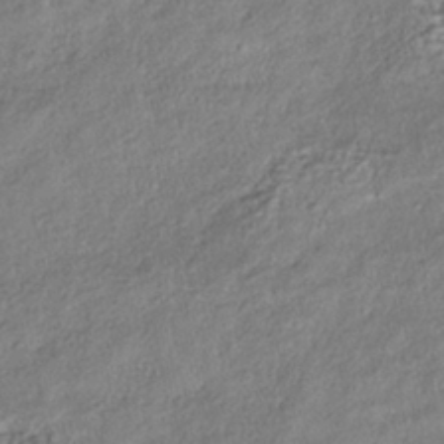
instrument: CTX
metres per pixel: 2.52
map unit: HNhu
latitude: -40.6707
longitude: 107.8234
